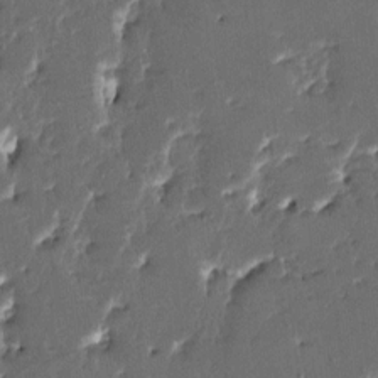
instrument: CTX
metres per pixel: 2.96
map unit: HNhu
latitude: 5.2537
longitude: -5.9528
